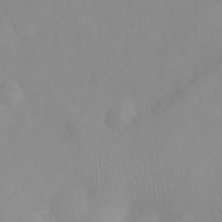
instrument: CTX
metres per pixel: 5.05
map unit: eHh
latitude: 24.9513
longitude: -64.5546
